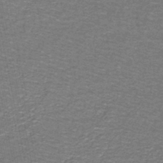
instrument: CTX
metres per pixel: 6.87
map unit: lHb
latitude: -43.6343
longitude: 54.9731
